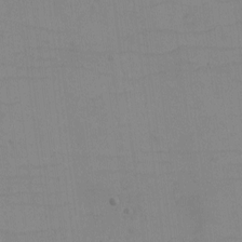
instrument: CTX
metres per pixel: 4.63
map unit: eHh
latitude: -6.1039
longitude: -80.4223
